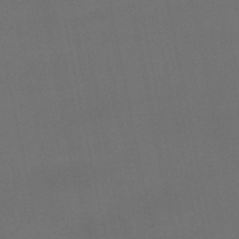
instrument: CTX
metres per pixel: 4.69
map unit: eHb
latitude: -50.8786
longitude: 69.5399
